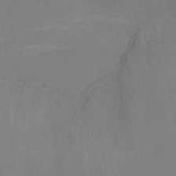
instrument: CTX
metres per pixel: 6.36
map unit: Ht
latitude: -17.1998
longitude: -41.8016
